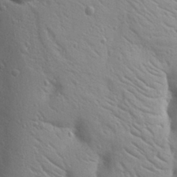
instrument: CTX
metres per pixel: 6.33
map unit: Nhu
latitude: 18.8002
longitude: -76.2333
